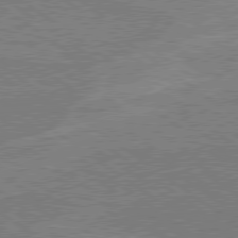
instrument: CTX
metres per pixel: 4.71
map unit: Hpe
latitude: 78.9325
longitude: -132.3278
